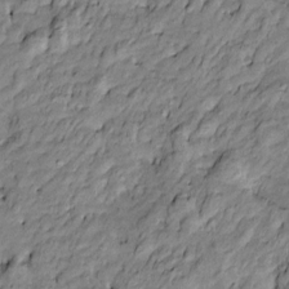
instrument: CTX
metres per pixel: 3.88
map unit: Htu
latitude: -9.9745
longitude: 177.0298
